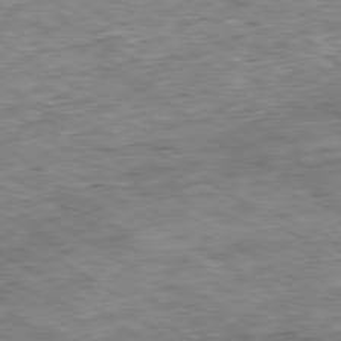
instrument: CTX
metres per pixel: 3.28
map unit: Hpe
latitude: -80.1984
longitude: 21.8611
